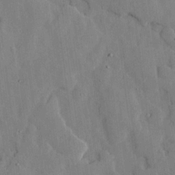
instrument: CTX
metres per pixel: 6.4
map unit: lHvf
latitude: 17.6694
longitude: -112.8380
